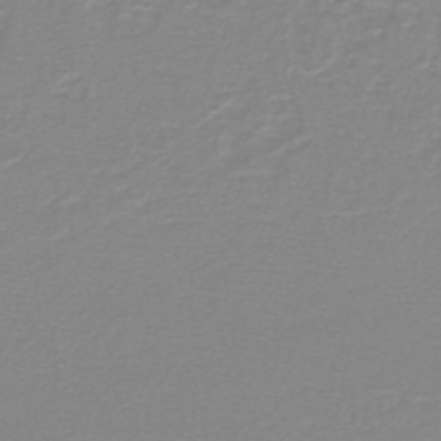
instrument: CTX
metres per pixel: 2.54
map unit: lHb
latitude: -44.2740
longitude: 55.9556
